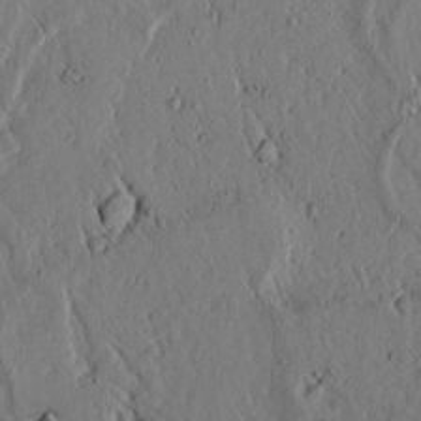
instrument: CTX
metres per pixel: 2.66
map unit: lAvf
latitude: 5.7639
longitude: 159.8233
